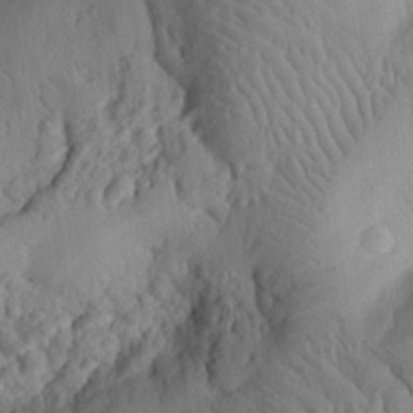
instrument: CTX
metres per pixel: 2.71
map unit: eHh
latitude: 26.2712
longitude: -78.7058
